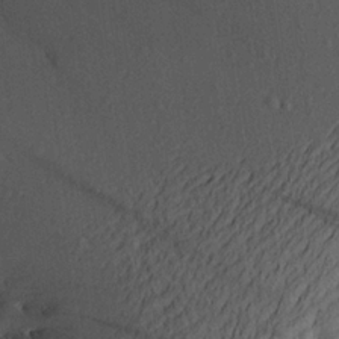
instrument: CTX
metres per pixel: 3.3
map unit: Aa
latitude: 23.1970
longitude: -147.0648
